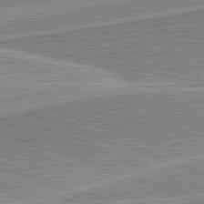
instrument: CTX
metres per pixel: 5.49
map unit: lApd
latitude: 82.1766
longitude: 139.6344
